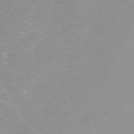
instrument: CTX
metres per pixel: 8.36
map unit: Nhu
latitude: -5.0297
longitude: -73.4049
